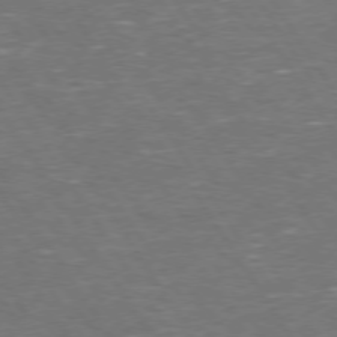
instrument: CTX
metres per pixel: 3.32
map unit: Hpe
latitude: 73.6883
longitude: -124.7435
